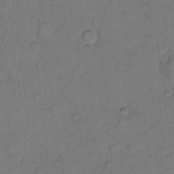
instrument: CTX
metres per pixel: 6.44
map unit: Hto
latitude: 8.5735
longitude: -62.1389
